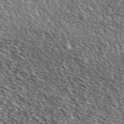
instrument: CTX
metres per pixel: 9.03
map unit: Ave
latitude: 37.1970
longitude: -111.9528
